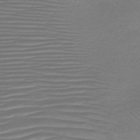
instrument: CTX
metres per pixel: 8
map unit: HNb
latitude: -47.6722
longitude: -42.1011
